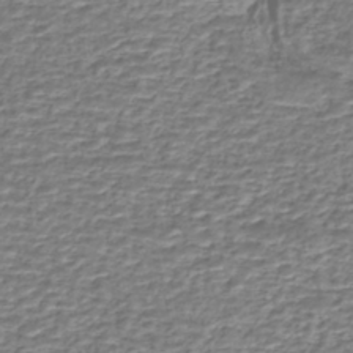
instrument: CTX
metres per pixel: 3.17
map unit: eHh
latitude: -43.7099
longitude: 121.2754
